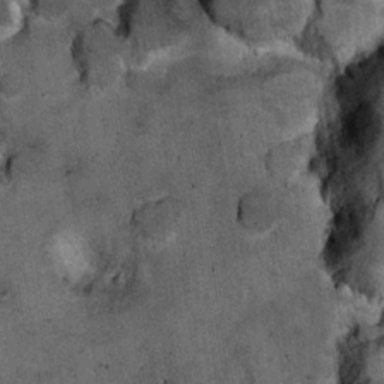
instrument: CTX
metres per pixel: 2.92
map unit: Nhu
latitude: 15.9717
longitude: -32.6301
